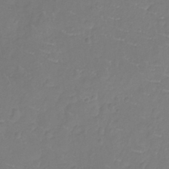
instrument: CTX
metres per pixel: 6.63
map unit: Nhu
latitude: -11.8234
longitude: -22.6679
